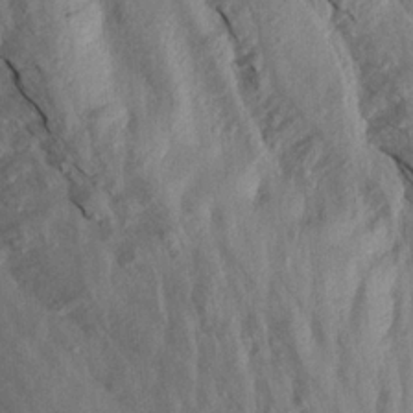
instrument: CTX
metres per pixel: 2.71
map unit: Aa
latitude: 19.8961
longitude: -147.3482
